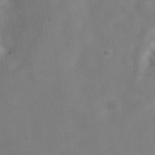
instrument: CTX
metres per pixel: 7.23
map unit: Hve
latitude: -32.0472
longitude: 93.6722
